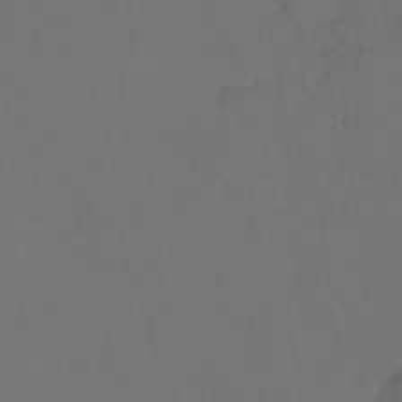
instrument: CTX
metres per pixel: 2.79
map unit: Hto
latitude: 3.6505
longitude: -32.7435
